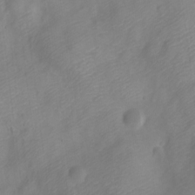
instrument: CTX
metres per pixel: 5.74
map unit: Nve
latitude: -22.3684
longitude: 106.6330
